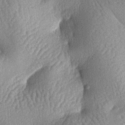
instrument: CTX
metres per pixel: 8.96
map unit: lAa
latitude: -6.3495
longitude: -127.1970
